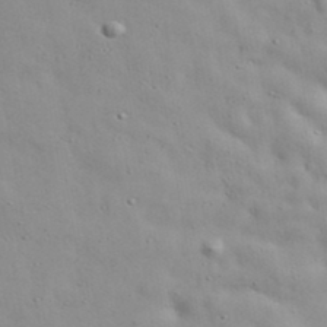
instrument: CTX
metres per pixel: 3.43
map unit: ANa
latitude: 38.4790
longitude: -92.3278
